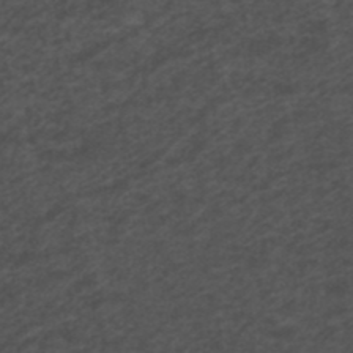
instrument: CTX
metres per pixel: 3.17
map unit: ANa
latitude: 39.2915
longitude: 22.8786
